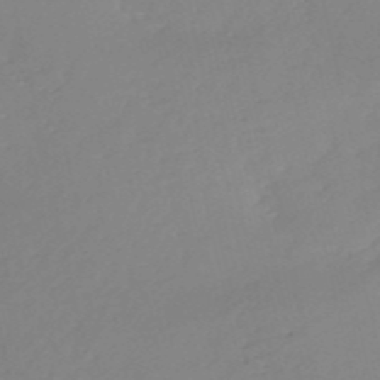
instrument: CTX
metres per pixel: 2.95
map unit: eHh
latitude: -53.4076
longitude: -24.2711
